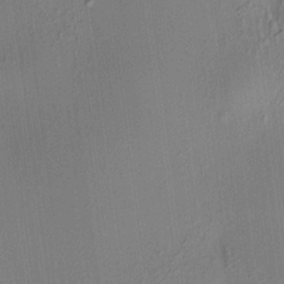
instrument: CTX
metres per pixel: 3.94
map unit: HNhu
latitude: 8.0444
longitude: 14.1039
